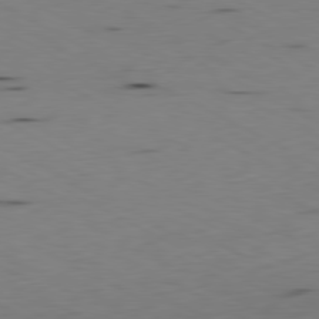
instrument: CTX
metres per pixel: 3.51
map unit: Ap
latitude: -80.9731
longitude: -70.8380
